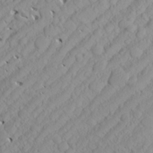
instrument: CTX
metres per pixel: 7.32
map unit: Aa
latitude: 24.3845
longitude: -144.1767
